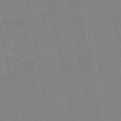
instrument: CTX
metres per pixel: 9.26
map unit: lHb
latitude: -49.2565
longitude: 80.3495
